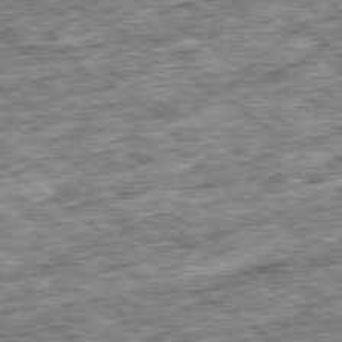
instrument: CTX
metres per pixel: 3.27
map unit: Ap
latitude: -79.4832
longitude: -75.0270
